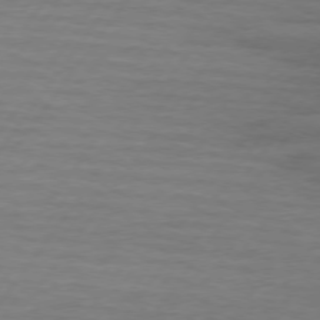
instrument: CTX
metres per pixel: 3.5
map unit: lApd
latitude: 74.2523
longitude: -78.7247
